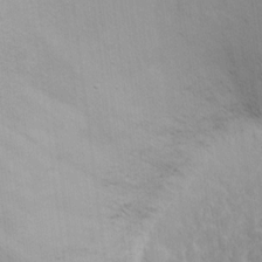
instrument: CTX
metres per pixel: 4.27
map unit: eHh
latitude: 14.7813
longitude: -72.1767
